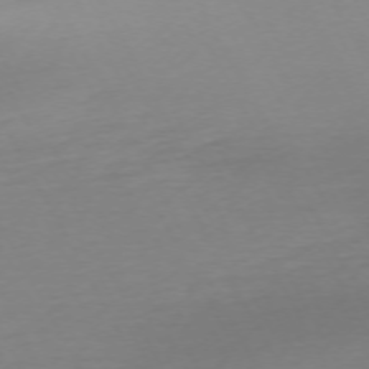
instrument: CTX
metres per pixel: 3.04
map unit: Ap
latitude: -73.7100
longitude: -69.3482
